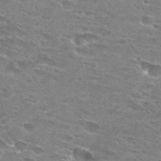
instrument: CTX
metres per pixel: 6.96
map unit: Hto
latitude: 29.9150
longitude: -46.1200
